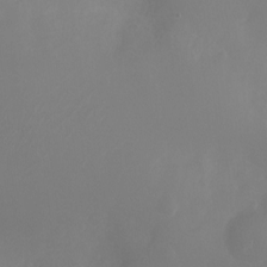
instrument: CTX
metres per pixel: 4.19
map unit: Ht
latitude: -6.4818
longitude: -25.9339
